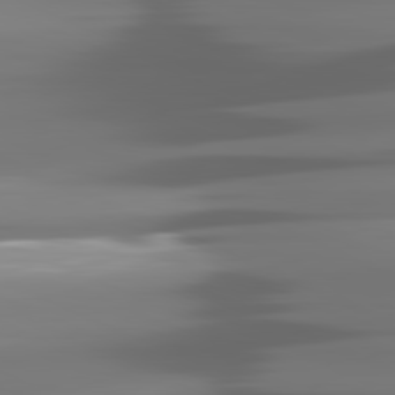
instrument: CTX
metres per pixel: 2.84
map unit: lApd
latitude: 81.6127
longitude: -141.5749
